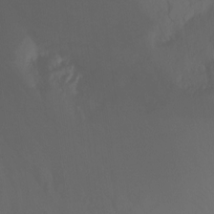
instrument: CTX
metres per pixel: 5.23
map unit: Nhu
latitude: -14.1039
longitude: -52.4034
